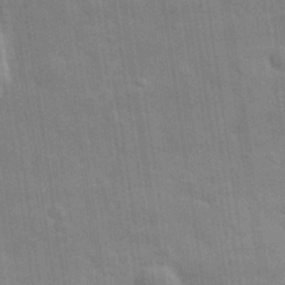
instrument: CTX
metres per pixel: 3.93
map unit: eHh
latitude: 32.5357
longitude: -70.9325
